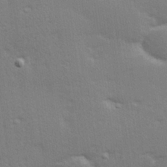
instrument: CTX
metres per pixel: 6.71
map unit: Hve
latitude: 26.1956
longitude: -93.8583
